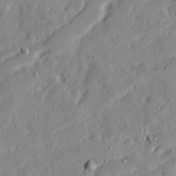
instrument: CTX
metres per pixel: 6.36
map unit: Ave
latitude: 22.3467
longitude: -131.3671
